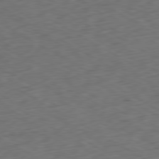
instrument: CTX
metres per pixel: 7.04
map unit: Ap
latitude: -80.4440
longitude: -71.4426
